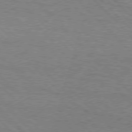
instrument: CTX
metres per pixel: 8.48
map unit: Hpe
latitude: 76.6868
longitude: -153.1781
